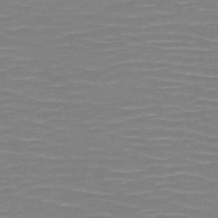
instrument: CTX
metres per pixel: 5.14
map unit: HNb
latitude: -50.5952
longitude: -46.5357
